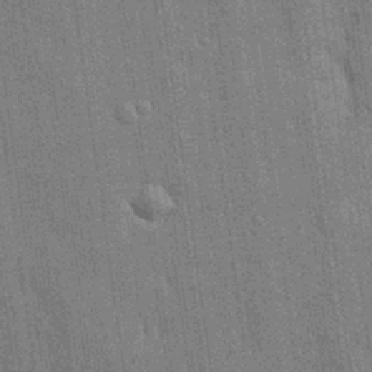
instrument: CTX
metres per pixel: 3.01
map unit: Nhu
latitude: 28.1389
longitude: -68.1578
